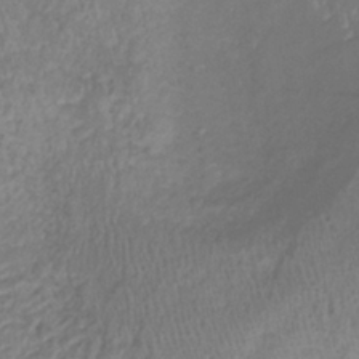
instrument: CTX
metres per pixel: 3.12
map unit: lHb
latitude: -38.7274
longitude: 72.9164
